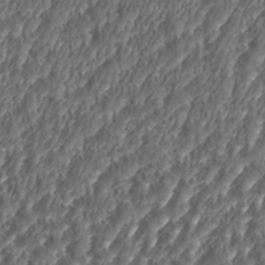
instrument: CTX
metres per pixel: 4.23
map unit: eHh
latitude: 34.9513
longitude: -137.8773
